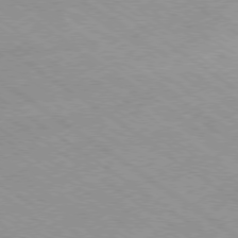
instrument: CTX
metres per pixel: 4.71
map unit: Hpe
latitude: -78.8408
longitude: -22.0444
